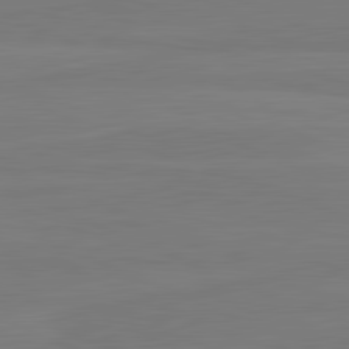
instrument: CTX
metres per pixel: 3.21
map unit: lApd
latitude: 81.8016
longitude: -178.9703
